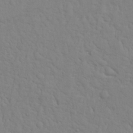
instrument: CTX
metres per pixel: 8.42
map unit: Nhu
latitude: 22.3278
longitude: -69.4049
